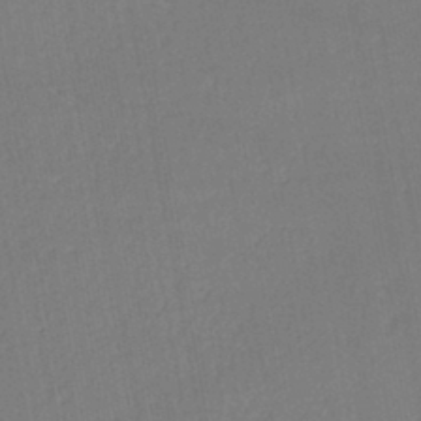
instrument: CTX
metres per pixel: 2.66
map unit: eHh
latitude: -44.8219
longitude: -28.5546
